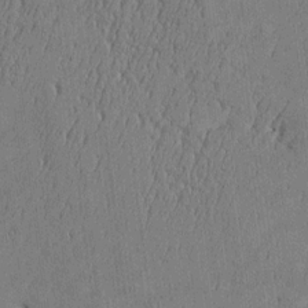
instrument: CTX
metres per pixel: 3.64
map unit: Htu
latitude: -5.8989
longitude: 176.2739
